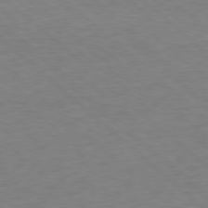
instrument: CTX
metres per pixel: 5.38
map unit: Ap
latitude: -78.2928
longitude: -68.3467
